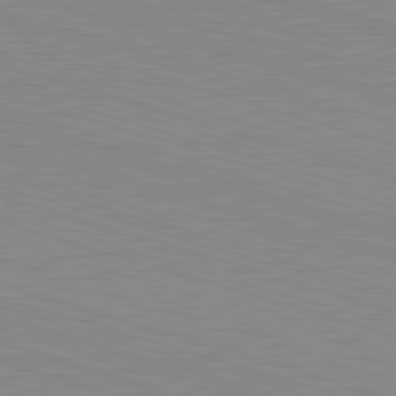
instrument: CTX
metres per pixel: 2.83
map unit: Hpe
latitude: -82.8975
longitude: 7.6910
